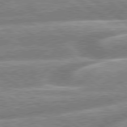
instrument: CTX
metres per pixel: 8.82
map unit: lApd
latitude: 79.3104
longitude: -158.8947
